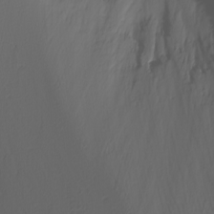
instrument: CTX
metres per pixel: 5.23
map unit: Nhu
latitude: -3.8422
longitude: -84.3278
